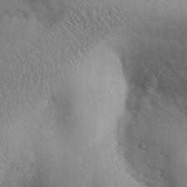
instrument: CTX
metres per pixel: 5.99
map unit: Aa
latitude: 32.5735
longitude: -141.8583
